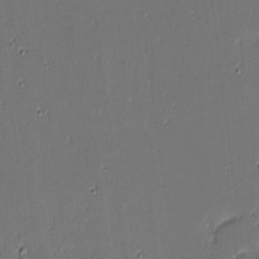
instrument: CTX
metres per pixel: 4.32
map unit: eHh
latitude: -3.7666
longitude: -82.7435
